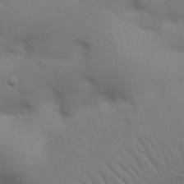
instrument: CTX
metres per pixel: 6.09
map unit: Nhu
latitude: 23.3104
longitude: -73.4616
